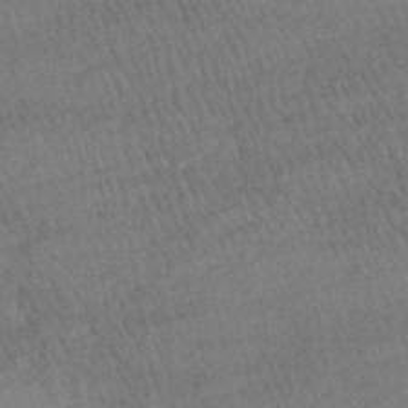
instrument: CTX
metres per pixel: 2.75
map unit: HNhu
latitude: -48.1795
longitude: 102.3495
